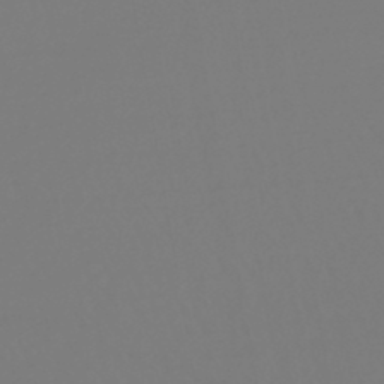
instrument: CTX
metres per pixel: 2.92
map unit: lHb
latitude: -45.9556
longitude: 76.0850
